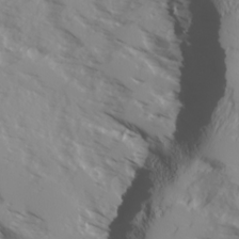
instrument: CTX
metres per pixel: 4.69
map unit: Ave
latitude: 17.2726
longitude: -129.1970
